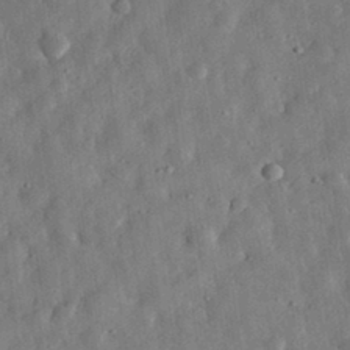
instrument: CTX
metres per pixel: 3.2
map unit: eHh
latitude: 31.7639
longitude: -76.1577
